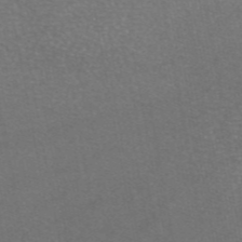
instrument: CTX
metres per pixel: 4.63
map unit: eAb
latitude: 47.0837
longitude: 106.2362
